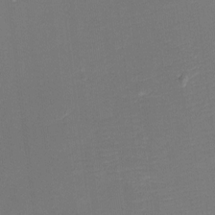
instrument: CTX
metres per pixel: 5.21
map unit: eHh
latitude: -3.8422
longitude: -76.7624
